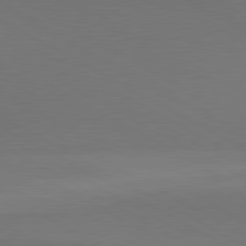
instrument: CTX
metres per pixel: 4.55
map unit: lApd
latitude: 80.5735
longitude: 140.6329
